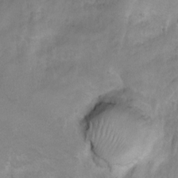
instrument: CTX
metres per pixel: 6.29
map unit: Nhu
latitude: 9.2537
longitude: -22.8380
